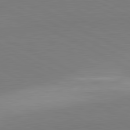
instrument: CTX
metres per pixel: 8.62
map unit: lApd
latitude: 81.5749
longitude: 158.4062
